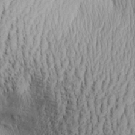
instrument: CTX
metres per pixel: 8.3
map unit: Aa
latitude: 29.7072
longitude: -138.3467
